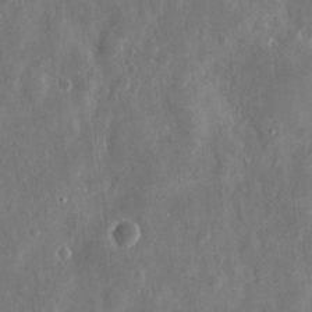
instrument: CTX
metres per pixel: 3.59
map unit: eHh
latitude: 13.2915
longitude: -72.4790
